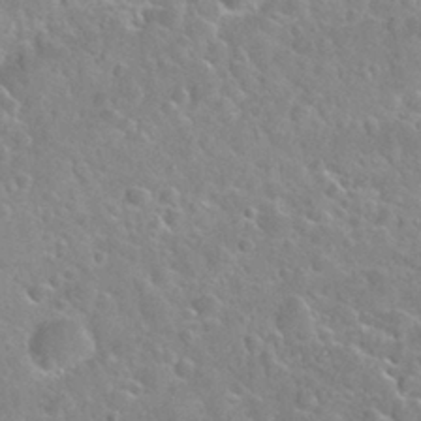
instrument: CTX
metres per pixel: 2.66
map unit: Nhu
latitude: 29.9906
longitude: -52.8380
